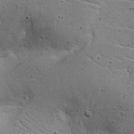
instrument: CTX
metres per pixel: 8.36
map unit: lAvf
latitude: 16.7813
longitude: -125.5938
